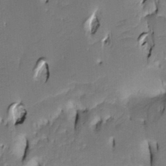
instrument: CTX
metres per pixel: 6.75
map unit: Htu
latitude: -5.2187
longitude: 150.7274
